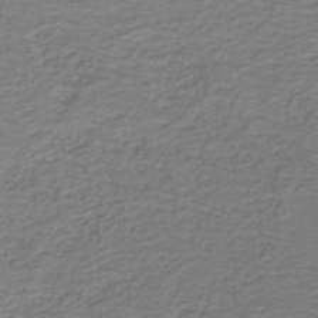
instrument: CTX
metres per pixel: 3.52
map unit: HNb
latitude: -42.4440
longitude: 50.4440
